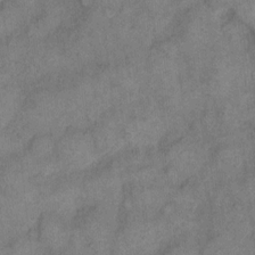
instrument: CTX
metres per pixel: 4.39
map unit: eHh
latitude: 13.7639
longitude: -65.0458
